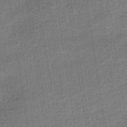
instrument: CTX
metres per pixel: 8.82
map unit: lHb
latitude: -35.6722
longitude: 62.8219
